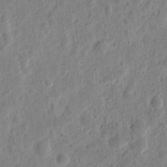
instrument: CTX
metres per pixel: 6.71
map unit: eHh
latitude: 9.7072
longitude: -74.1578
